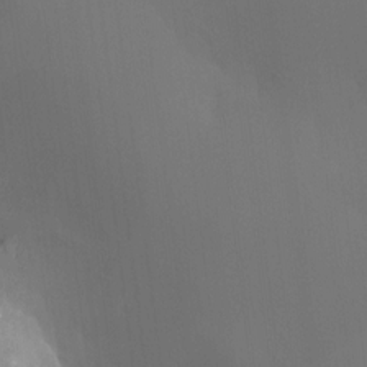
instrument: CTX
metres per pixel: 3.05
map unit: HNhu
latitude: 9.9717
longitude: 10.1039
